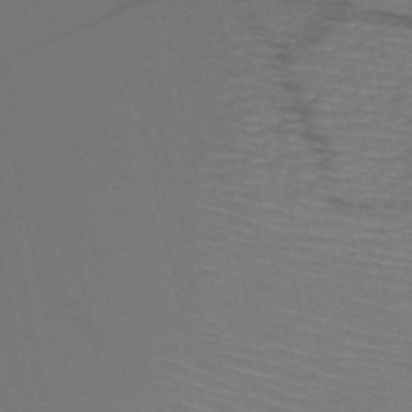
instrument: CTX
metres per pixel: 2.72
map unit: HNb
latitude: -52.1605
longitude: -46.2145
